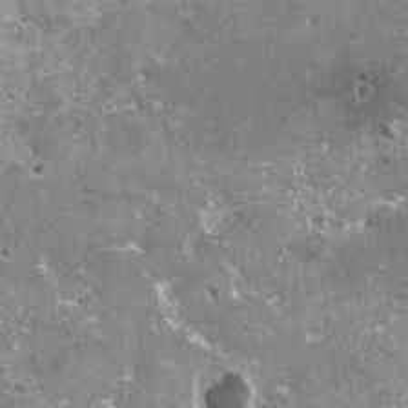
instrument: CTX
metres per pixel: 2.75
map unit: HNhu
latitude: 0.6301
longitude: 6.5951
